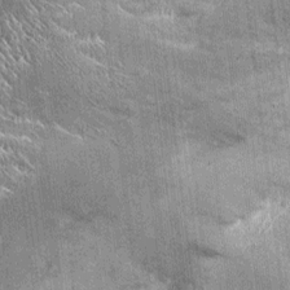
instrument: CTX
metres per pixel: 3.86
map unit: Ht
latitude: -3.0486
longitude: -12.6113
